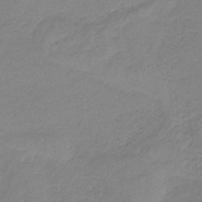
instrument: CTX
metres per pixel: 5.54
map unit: HNb
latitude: -33.5777
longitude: 64.0472
